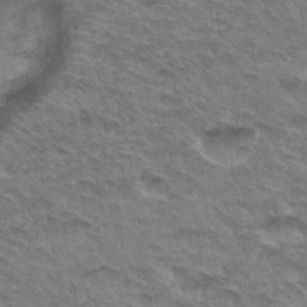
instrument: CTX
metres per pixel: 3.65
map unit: Hto
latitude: 33.0836
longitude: -47.0081
